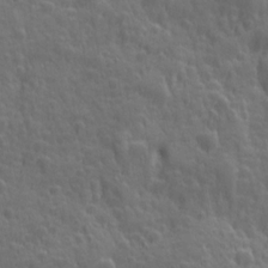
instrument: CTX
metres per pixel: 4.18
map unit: Ave
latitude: 12.5168
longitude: -104.4601
